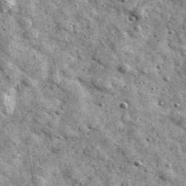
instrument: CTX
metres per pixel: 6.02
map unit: Ave
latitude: 40.3278
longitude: -106.8758
